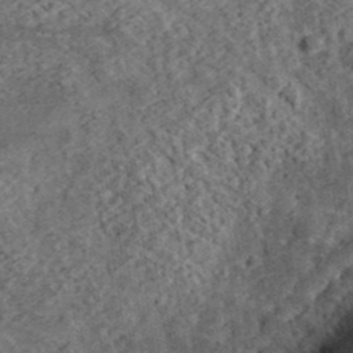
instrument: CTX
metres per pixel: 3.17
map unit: eHh
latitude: 37.2348
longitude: -79.2537
